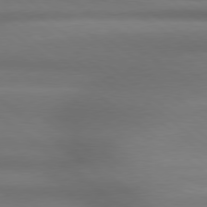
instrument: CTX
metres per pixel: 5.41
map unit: Hpe
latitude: 78.7435
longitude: -133.7261
